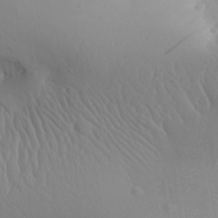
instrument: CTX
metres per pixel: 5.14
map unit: Aa
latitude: 30.5546
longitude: -142.9703
